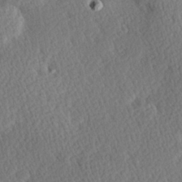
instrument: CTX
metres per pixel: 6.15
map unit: Hve
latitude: 27.0459
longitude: -93.8205
